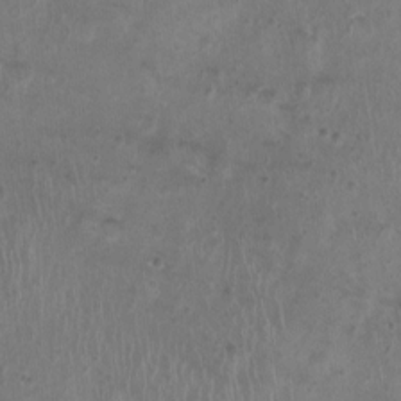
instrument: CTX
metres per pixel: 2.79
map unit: Nhu
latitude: 0.8569
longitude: -15.4049
